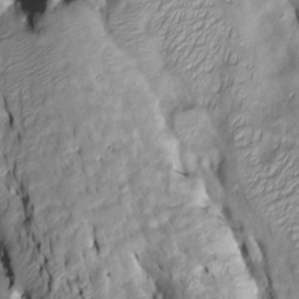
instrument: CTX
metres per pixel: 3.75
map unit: Htu
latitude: -6.9352
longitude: 144.2362
